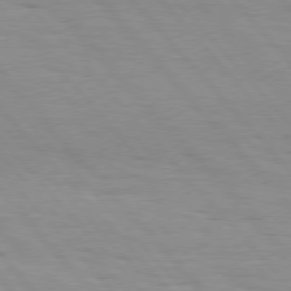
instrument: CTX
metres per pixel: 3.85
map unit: Hpe
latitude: 76.4034
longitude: -153.9339
